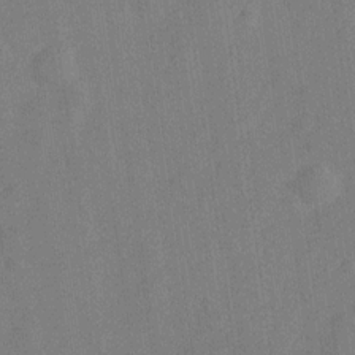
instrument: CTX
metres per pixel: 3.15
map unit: Hve
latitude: -28.0472
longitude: 92.7085
